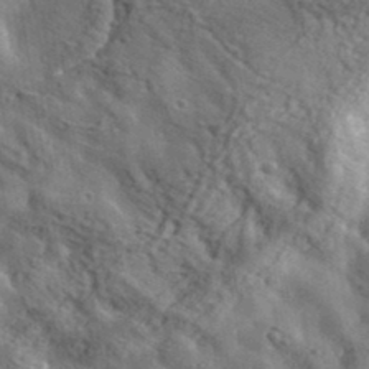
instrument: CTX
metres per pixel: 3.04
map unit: lHvf
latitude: 37.2915
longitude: -88.2145
